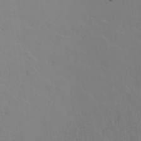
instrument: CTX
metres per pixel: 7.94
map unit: lAvf
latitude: 16.3089
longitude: -126.3656
